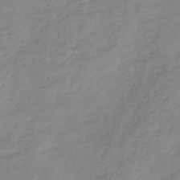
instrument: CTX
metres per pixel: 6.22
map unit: lHb
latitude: -44.0850
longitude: 70.1984
